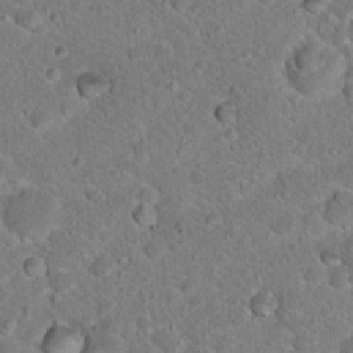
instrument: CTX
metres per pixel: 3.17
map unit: Hto
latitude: 19.1403
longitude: -33.2915
